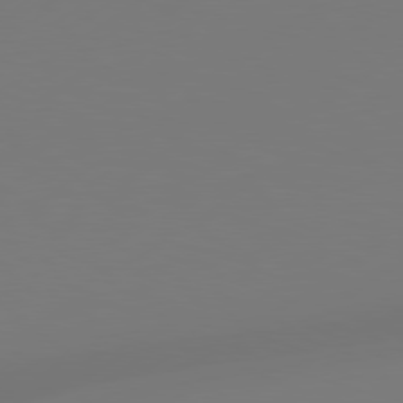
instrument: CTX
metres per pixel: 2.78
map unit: Hpe
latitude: 78.6869
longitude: -128.5735
